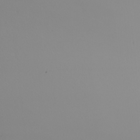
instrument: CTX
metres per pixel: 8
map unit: Nhu
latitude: -7.1053
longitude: -95.3671
